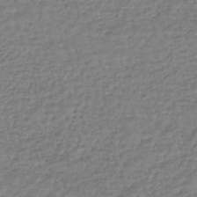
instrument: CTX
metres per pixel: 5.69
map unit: lHb
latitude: -42.3117
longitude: 70.1795
